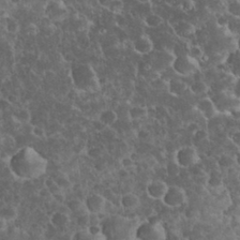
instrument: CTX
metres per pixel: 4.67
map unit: eHh
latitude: 33.5938
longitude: -64.5357
